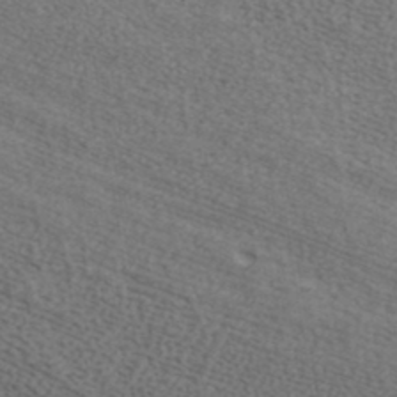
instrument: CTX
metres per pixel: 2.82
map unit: ANa
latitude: 37.5749
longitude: 20.4062
